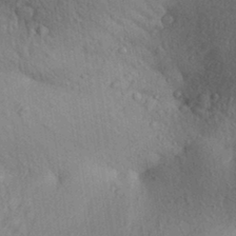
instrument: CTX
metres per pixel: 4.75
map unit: Aa
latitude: 29.9906
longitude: -146.8569
